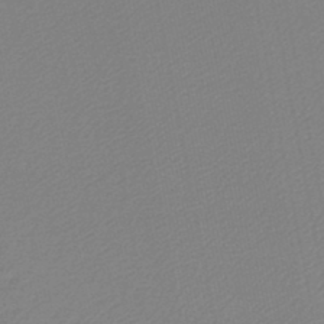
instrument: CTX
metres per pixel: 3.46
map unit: lHb
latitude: -44.8408
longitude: 75.2754
